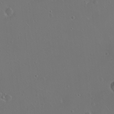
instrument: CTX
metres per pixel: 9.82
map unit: eHh
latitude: 1.1970
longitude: -54.4979
